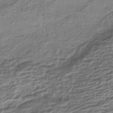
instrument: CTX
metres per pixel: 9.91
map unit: HNhu
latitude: -43.0297
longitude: 104.5573
